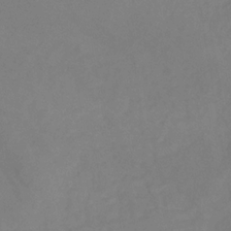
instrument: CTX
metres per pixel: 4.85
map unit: lHb
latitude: -31.1431
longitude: 66.3495
